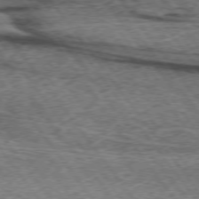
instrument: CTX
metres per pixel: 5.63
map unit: lApd
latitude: 73.5938
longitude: -76.5734
